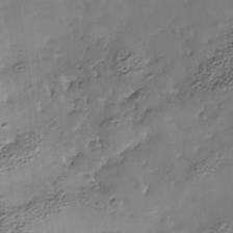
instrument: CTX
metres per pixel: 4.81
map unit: Nhe
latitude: -38.7841
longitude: -117.2726
